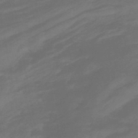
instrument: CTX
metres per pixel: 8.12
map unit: HNhu
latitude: -47.0864
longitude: 90.3118
